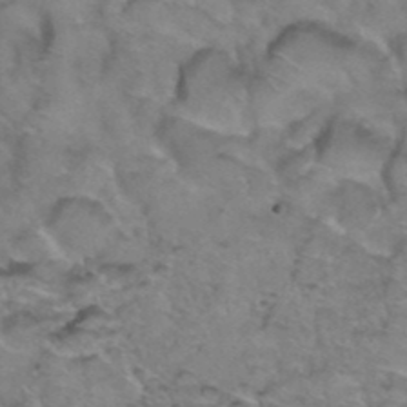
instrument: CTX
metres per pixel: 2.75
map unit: Hto
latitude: 38.7246
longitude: -44.3845
